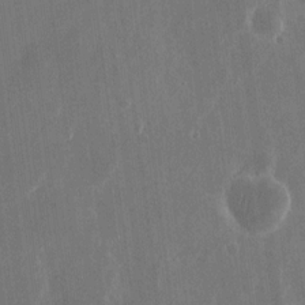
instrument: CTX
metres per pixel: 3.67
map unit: eHh
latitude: 11.9150
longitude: -71.5371
